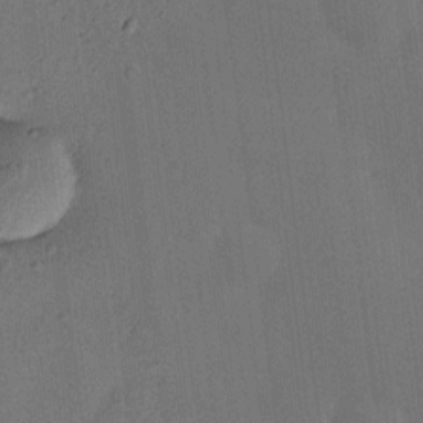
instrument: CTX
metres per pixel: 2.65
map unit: HNhu
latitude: 6.6301
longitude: 15.7289
